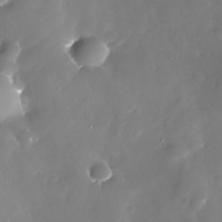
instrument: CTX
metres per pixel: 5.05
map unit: Nhe
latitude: -32.9164
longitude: -88.7247
